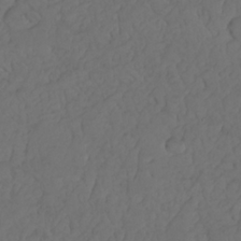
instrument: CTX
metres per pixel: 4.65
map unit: Nhu
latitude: 22.5546
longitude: -66.1577
